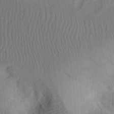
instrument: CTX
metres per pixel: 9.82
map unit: Ht
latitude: 8.1578
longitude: -75.9339
